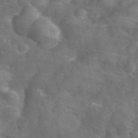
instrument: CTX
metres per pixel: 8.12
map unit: eHh
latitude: 31.2159
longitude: -72.4979
